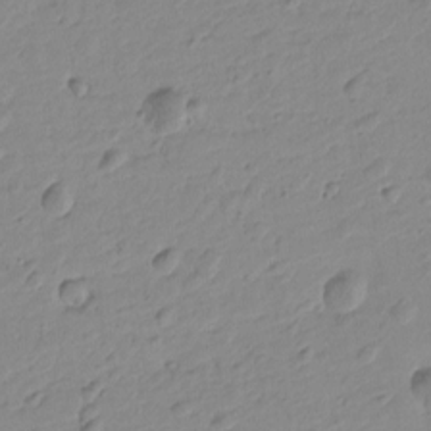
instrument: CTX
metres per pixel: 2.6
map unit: Htu
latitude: -0.1417
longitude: -175.5371
